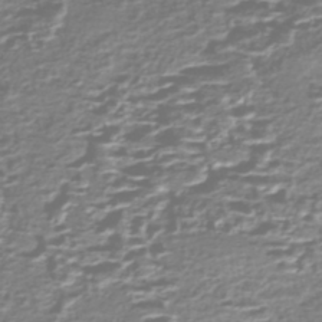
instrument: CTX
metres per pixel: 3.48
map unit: Nhe
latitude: -47.0864
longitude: -171.5560
